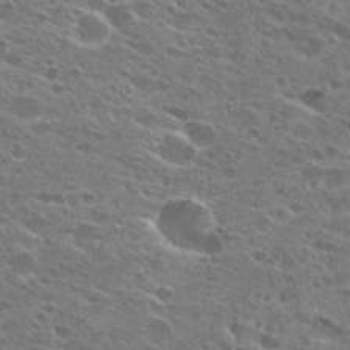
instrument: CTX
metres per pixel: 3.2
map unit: Hto
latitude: 27.4049
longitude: -45.9528
